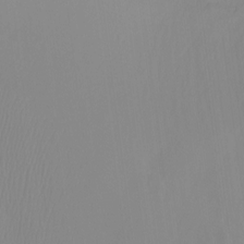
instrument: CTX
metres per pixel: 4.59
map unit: Ht
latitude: -15.1243
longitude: -50.4790
